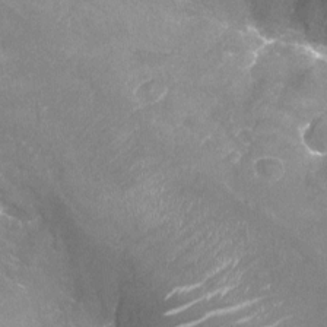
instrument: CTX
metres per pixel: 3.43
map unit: Nhu
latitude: -19.7289
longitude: -56.6679
